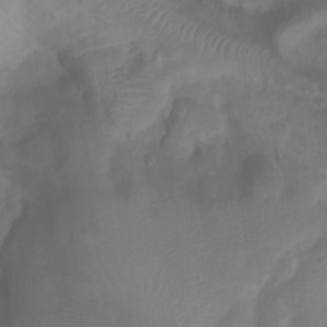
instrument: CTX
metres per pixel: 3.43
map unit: Htu
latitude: 2.2144
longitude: -21.8961
